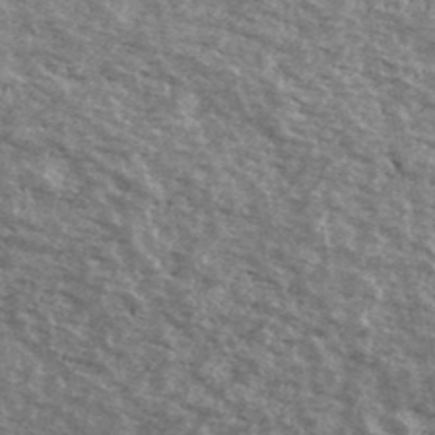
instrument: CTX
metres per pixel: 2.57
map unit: Ave
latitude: 40.4034
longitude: -108.9135
